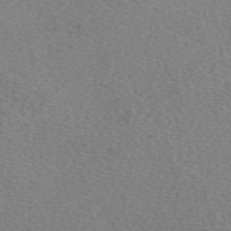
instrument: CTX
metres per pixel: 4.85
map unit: eAb
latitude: 49.0458
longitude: 107.7667
